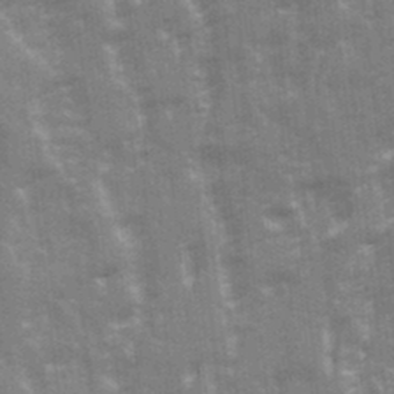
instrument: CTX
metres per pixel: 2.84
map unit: Ave
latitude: 21.5182
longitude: -133.6316
